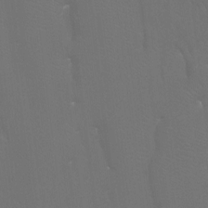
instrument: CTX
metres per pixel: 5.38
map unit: Htu
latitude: -7.5021
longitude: -32.8380
